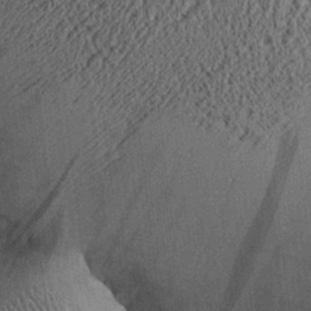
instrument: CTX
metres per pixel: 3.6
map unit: Aa
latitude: 26.7057
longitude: -134.6868
